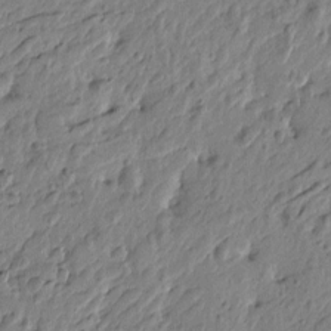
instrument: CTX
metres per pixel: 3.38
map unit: Htu
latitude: -4.8219
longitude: 179.1431
